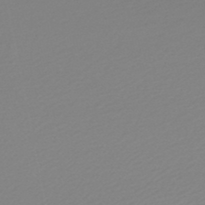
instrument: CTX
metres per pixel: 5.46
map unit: lHb
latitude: -47.5021
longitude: 60.3117
